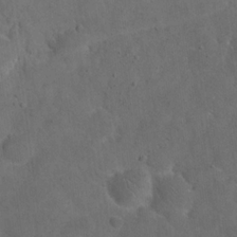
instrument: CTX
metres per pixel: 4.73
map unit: eHh
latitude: 19.2726
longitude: -63.7639
